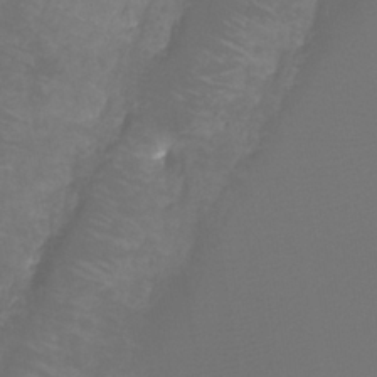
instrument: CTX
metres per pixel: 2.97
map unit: Htu
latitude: -12.7463
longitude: -45.9528
